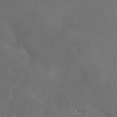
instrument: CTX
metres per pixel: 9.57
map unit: Ave
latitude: 20.1200
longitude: -137.8395
